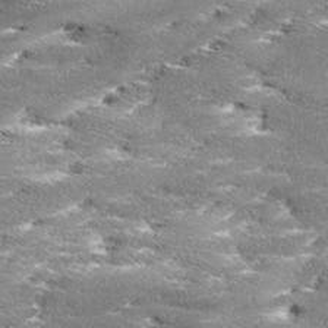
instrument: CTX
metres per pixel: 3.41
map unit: Ave
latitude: 17.3293
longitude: -136.7247
